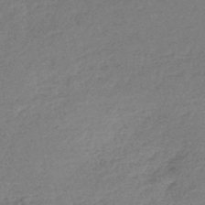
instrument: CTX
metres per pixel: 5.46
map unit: lHb
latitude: -44.6330
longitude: 71.5588
